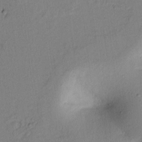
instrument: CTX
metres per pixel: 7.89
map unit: lAvf
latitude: 8.6113
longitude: 166.8408
